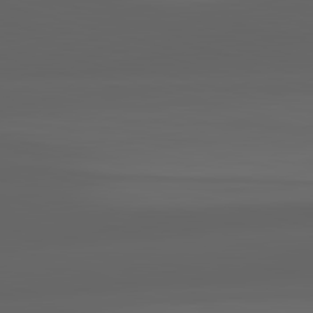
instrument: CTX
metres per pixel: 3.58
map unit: lApd
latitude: 82.9513
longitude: -134.8947
